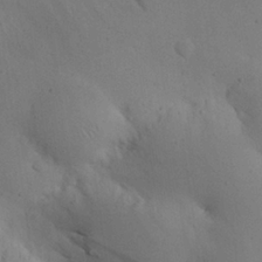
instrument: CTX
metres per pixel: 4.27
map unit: eHh
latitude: 25.3670
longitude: -72.3468
